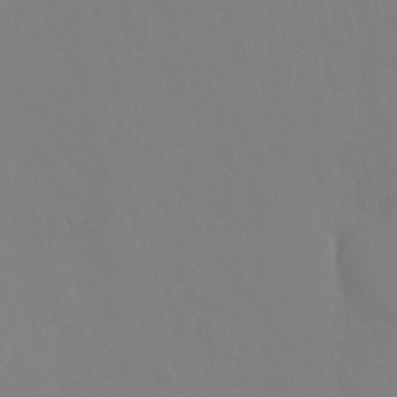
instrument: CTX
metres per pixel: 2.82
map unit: Ht
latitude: -9.3132
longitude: -34.7057
